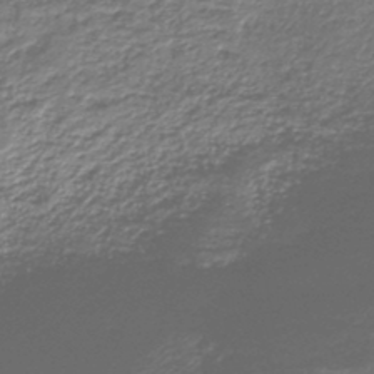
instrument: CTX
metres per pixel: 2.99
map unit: HNb
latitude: -39.8800
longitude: 50.3495
